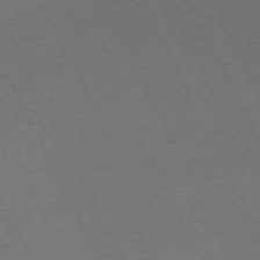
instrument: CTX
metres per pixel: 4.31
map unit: Hpe
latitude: -71.9178
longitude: 13.2754
